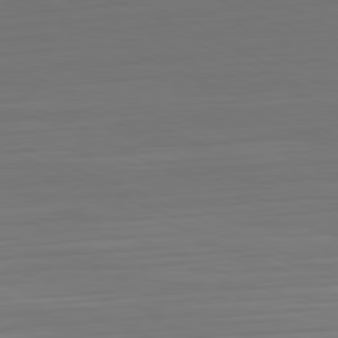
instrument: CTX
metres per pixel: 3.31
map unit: Hpe
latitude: -81.7667
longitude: 20.8219
